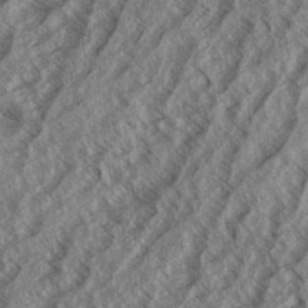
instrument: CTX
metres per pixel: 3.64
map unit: eHh
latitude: 33.8961
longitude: -140.0633
